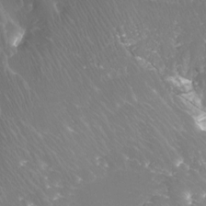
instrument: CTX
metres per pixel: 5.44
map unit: Nhu
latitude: -9.9178
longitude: -75.7261
